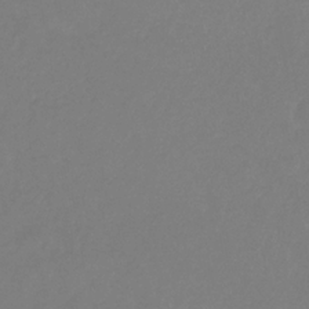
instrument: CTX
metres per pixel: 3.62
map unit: lHb
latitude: -31.1242
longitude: 66.4818
